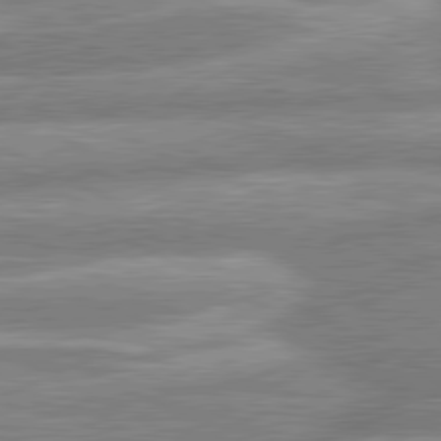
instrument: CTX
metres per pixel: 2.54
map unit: lApd
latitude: 80.7246
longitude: -167.5371
